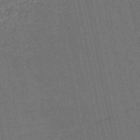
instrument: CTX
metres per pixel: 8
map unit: HNb
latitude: -51.5777
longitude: -49.2348
